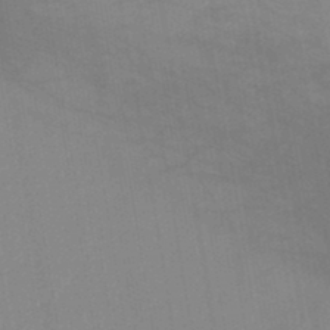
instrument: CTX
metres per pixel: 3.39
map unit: lHb
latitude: -45.7289
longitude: 72.8975
